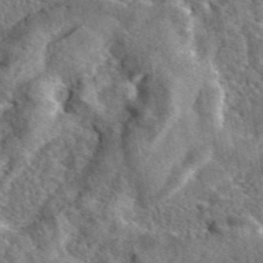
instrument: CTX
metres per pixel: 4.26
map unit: eAb
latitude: 45.2915
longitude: 111.0864
